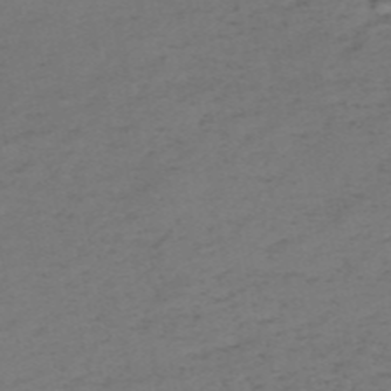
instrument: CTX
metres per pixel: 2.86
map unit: HNb
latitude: -55.8800
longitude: -44.0822
